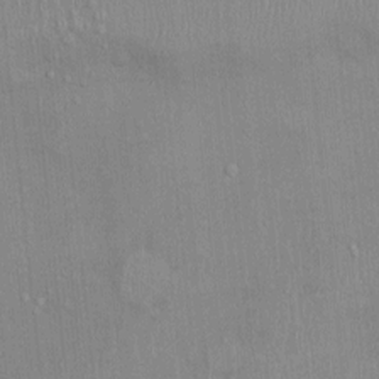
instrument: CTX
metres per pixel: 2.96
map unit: Ht
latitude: -3.4265
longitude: -14.7813
